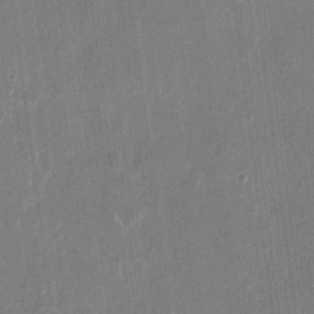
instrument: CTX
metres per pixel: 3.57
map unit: eHh
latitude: 11.2348
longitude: -70.1011
